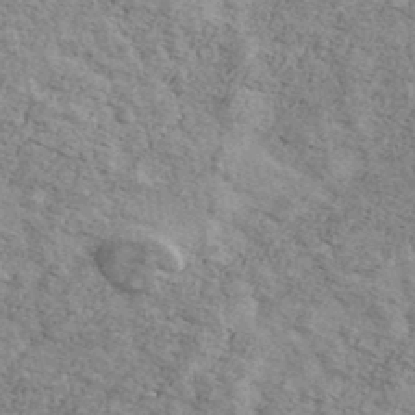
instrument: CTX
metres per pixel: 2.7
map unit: Ave
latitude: 41.1592
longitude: -108.7246
